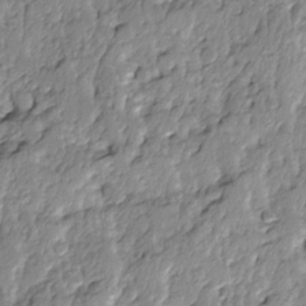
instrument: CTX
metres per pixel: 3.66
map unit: Ave
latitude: 14.1767
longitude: -134.7246
